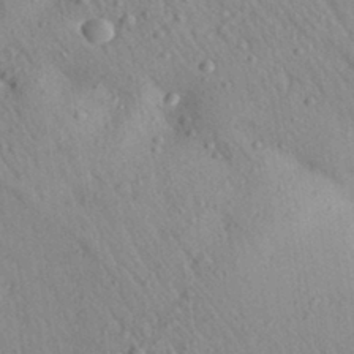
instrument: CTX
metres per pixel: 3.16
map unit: Aa
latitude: 29.6694
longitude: -148.0822
